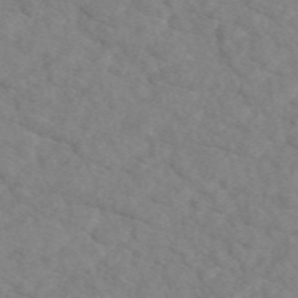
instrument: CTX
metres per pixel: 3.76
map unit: eAb
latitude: 49.3104
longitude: 108.4062
